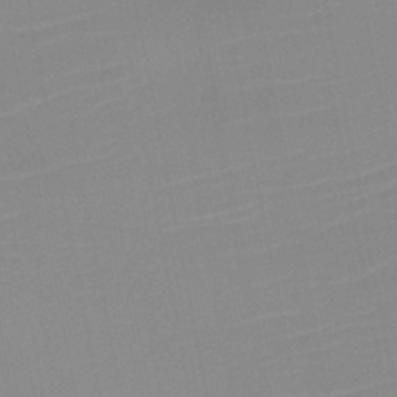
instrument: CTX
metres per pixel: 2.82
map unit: HNb
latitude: -45.5777
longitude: -44.2333
